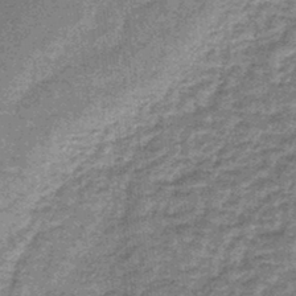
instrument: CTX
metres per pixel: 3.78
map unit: lHb
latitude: -44.0850
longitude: 66.4062
